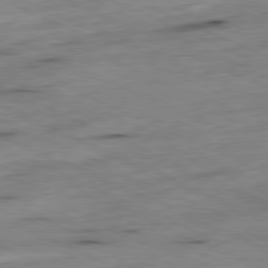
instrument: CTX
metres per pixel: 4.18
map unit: Ap
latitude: -81.2565
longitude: -71.3481
